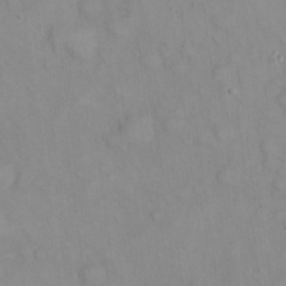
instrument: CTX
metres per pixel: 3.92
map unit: eHh
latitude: 22.4412
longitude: -59.4804
